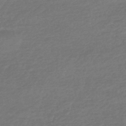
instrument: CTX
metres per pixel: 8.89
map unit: HNhu
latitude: -45.7478
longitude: 93.5966
